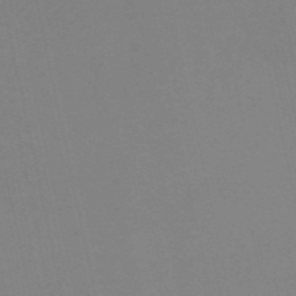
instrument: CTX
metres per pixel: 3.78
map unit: eHh
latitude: -53.3887
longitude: -24.5923
